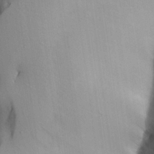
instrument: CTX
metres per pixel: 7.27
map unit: Aa
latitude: 25.2725
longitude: -129.0458
